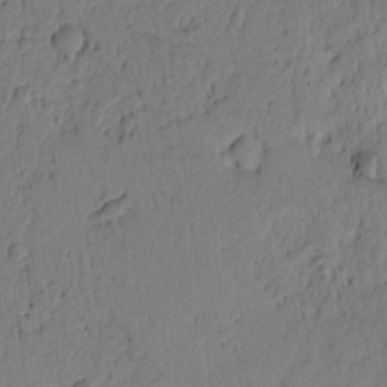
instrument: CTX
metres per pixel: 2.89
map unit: Htu
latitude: -1.3699
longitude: 170.1984
